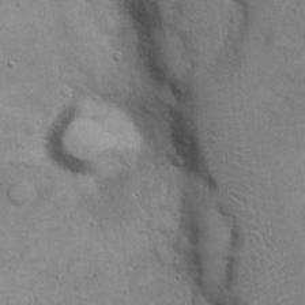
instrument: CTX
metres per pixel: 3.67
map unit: eHh
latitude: 21.4994
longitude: -59.7828
